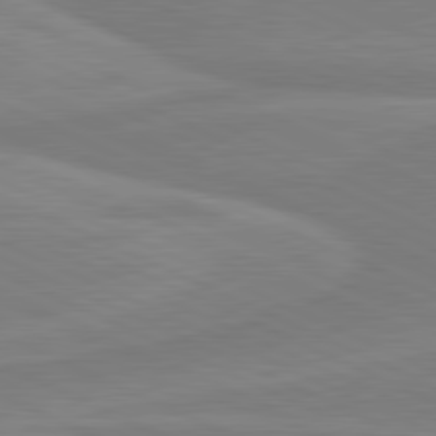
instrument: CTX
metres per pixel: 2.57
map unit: lApd
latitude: 81.3293
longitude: 169.5399
